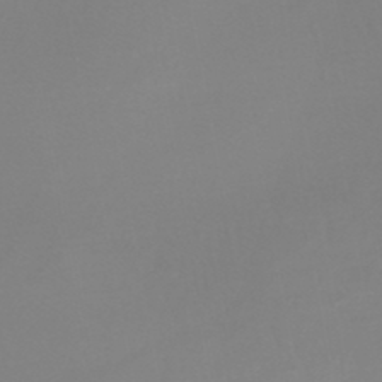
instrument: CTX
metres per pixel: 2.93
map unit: lHb
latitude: -44.4818
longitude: 63.7855
